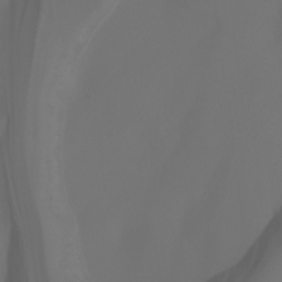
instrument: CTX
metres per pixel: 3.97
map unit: Aa
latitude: -6.7841
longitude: -72.4034
